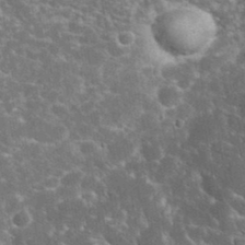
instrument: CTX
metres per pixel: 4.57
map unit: eHh
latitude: 36.4601
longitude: -61.8394
